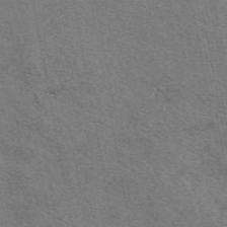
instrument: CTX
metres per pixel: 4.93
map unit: eAb
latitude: 50.9891
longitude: 108.7841
